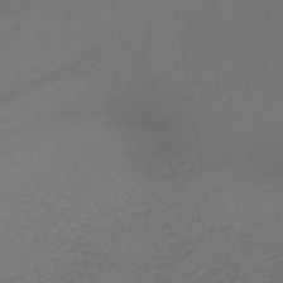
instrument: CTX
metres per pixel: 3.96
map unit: lHb
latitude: -43.8989
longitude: 59.5966
